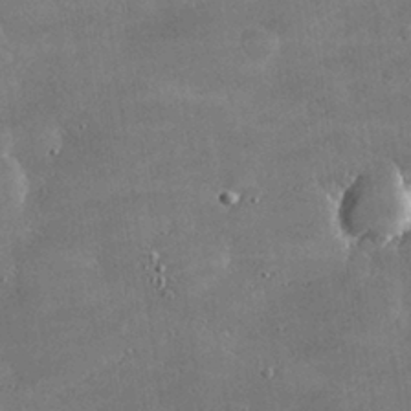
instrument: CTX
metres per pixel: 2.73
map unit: lHvf
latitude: 31.4805
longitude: -93.6694
